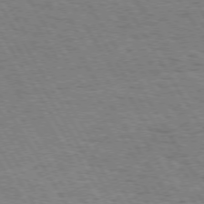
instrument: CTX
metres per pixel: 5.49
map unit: Hpe
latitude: 73.3860
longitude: -143.0459
